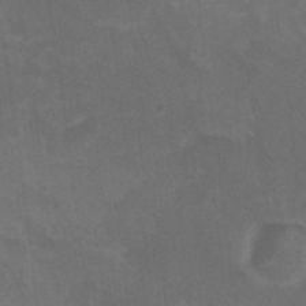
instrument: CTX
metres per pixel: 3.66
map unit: HNhu
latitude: 4.1956
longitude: -1.8016
